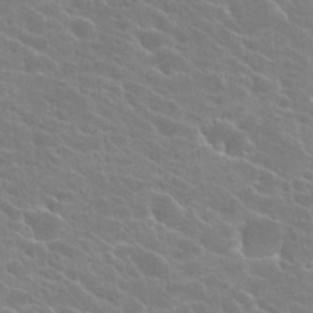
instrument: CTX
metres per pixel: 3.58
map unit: Hto
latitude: 24.1011
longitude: -40.7246
